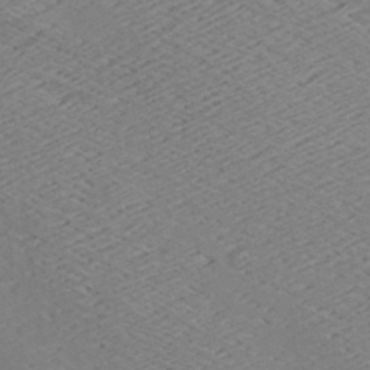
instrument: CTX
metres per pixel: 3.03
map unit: Aa
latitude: 7.1970
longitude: -140.2144
